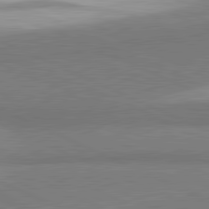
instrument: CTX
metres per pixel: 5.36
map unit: lApd
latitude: 81.7827
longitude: 162.1228
